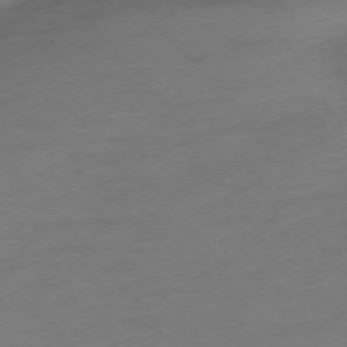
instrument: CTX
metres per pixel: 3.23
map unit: Ap
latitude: -75.6533
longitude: -71.1970
